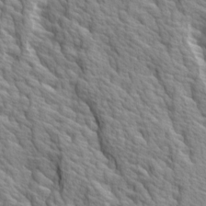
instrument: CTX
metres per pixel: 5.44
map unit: Ave
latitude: 14.4223
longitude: -132.8380
